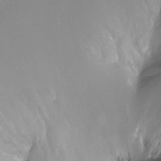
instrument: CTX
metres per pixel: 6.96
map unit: Ht
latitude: -12.0094
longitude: -45.1781
